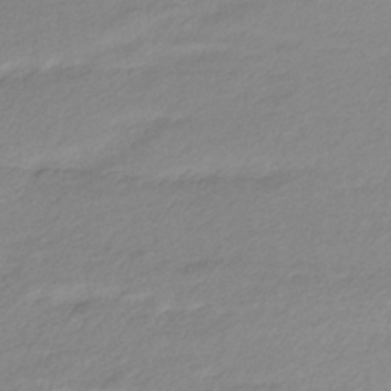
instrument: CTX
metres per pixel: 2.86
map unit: lHb
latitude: -40.4818
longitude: 70.5196
